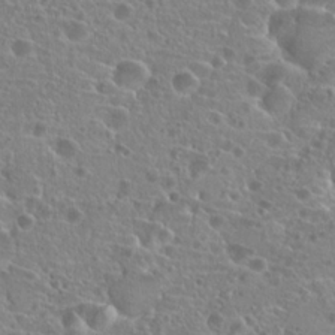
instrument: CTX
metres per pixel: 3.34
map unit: Hto
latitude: 20.4601
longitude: -40.6868
